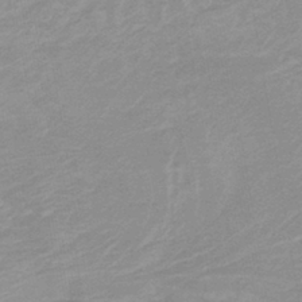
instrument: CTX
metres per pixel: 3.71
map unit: lHb
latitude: -40.5007
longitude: 52.7085
